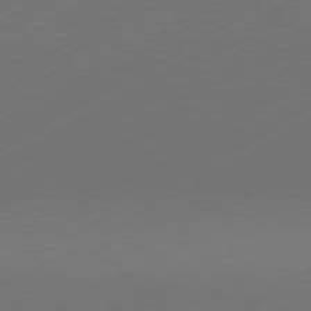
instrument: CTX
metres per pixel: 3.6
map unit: Hpe
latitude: -80.8786
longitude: 14.1984
